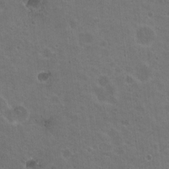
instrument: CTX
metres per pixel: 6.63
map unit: Nhu
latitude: 18.8002
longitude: -30.0255
